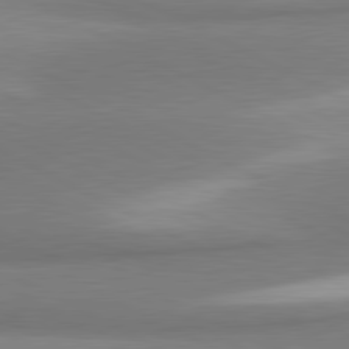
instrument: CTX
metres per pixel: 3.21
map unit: lApd
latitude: 81.1214
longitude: 167.7289
